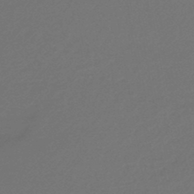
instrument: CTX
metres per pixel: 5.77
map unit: lHb
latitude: -45.8611
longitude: 59.9367
